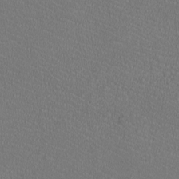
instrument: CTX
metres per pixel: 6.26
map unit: HNhu
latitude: -2.4628
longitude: -2.0822
